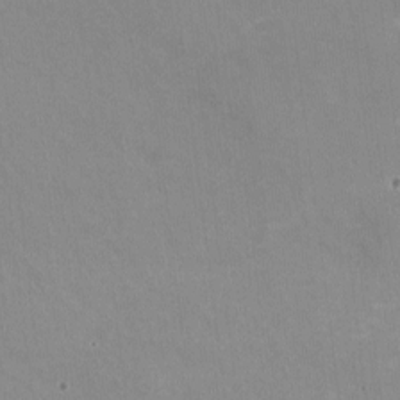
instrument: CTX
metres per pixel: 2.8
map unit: HNhu
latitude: -1.1809
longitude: -1.9339
